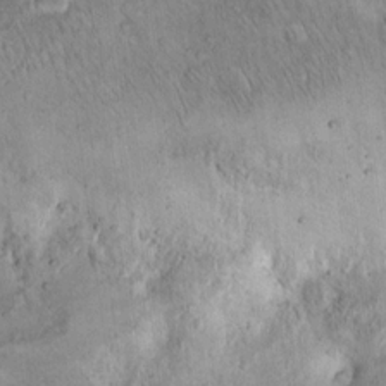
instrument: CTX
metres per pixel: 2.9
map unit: Hto
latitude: 13.7828
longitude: -57.2914
